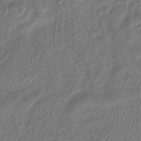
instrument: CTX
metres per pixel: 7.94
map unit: HNhu
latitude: -41.8422
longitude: 102.1228
